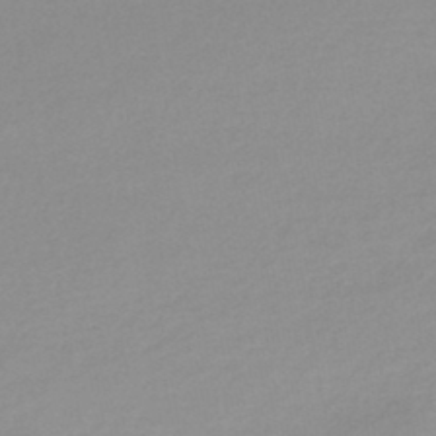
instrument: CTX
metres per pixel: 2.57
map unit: lHb
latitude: -44.6707
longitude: 69.1620
